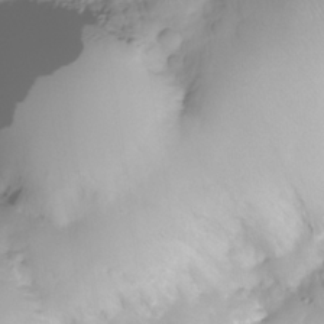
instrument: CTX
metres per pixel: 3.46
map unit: Nhe
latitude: -37.8611
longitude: -147.4616
